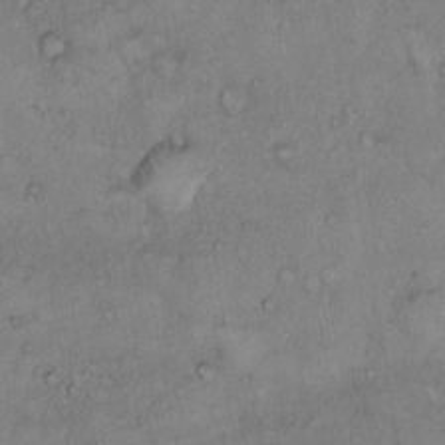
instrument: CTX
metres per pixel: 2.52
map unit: Hto
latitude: 9.8583
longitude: -57.9717
